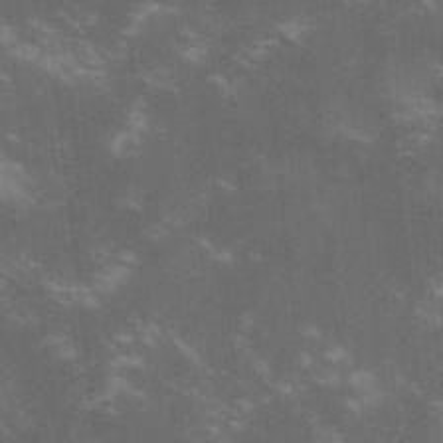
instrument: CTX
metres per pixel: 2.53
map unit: lHvf
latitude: -14.6330
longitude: -101.7639
